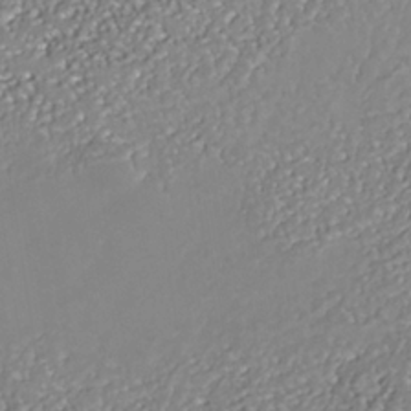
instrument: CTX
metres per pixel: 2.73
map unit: Nhe
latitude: -37.7477
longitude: -89.1404
